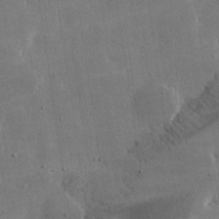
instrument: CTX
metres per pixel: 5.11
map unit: lHvf
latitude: 31.1404
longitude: -92.5168
